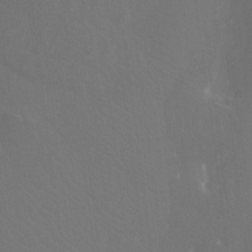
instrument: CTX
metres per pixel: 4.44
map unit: Htu
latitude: -13.5021
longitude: -48.9892
